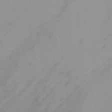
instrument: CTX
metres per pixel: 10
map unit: Ht
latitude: 4.2522
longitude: -28.7435
